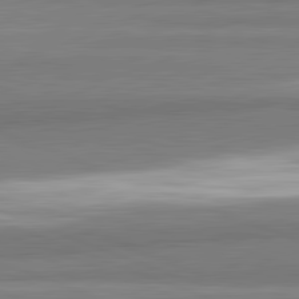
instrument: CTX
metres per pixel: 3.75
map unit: lApd
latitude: 82.3845
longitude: 173.5588
